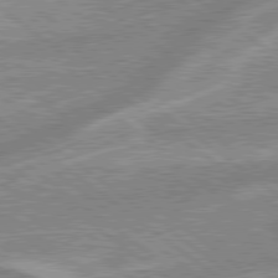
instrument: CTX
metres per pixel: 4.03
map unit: lApd
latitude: 79.1781
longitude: -168.5924
